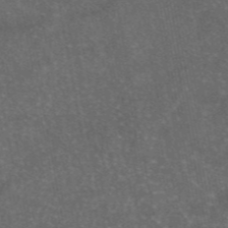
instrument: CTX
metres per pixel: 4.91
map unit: eAb
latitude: 46.3279
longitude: 119.4454
